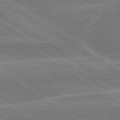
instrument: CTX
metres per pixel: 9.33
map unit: lApd
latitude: 79.8773
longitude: -132.5168
